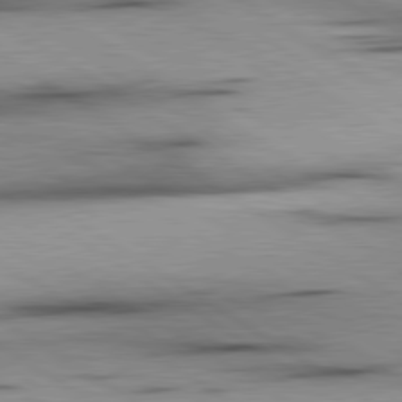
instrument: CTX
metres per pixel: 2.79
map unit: lApd
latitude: 80.1011
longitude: 159.1620
